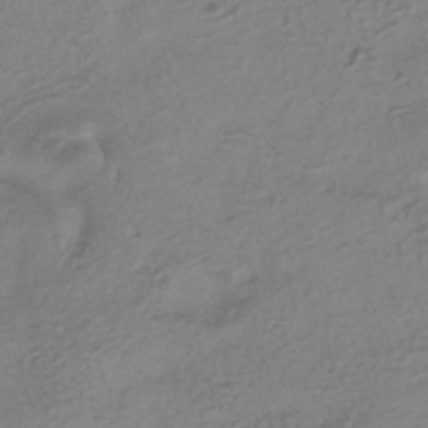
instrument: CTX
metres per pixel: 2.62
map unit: HNhu
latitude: -41.0675
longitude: 95.5399
